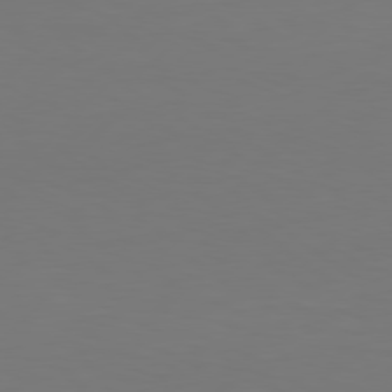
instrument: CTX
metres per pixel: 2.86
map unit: Hpe
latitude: 77.9150
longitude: -122.5924
